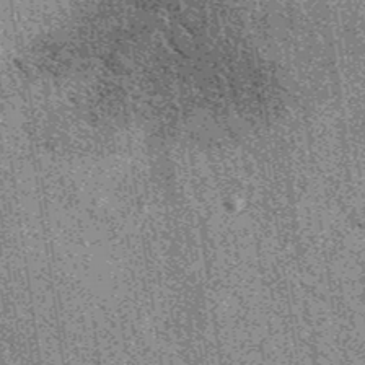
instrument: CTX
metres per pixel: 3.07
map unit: eAb
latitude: 38.9891
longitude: 107.4643
